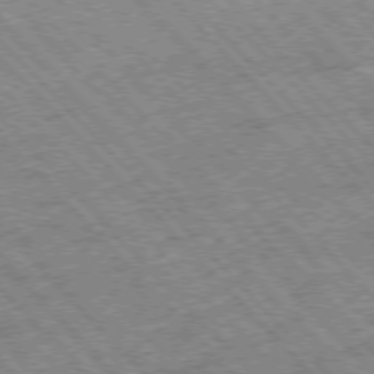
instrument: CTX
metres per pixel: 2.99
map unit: Hpe
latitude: -77.0109
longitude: 12.9920
